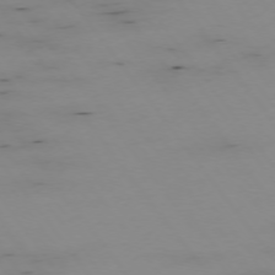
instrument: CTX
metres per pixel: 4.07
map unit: Hpe
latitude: -74.7275
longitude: 3.1242
